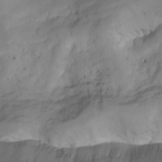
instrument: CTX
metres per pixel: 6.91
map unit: Nhu
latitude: -7.2754
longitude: -51.7638
